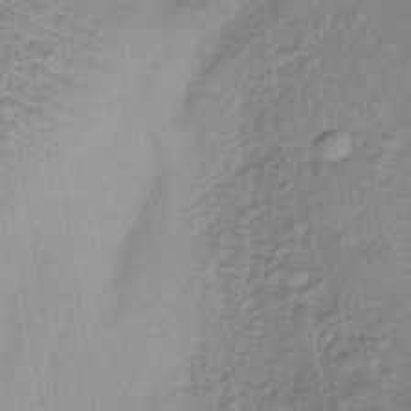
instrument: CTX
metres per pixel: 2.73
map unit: lHb
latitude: -35.9745
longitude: 70.7652
